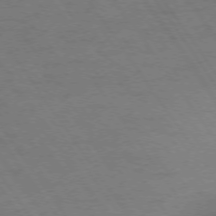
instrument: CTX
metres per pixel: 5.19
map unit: Ap
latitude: -75.7667
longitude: -65.6883
